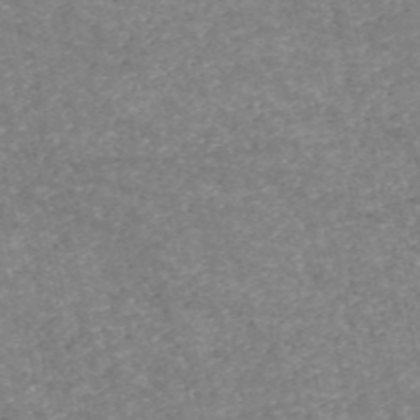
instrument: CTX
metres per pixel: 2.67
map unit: HNb
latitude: -54.1984
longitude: -38.7246
